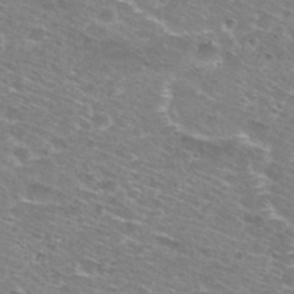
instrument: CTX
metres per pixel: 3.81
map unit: Hto
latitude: 28.7624
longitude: -48.7435
